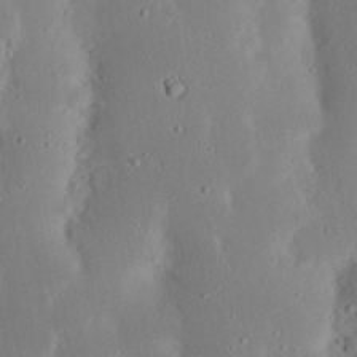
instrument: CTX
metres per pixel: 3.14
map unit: Nhu
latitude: 23.3671
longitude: -72.8191
